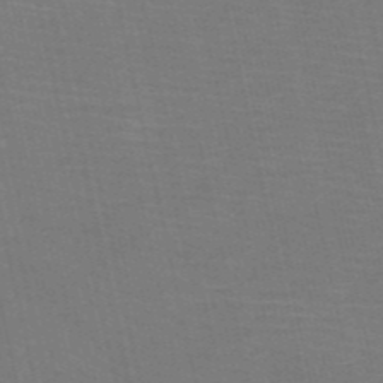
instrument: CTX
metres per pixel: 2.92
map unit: HNb
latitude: -53.4265
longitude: -46.0633
